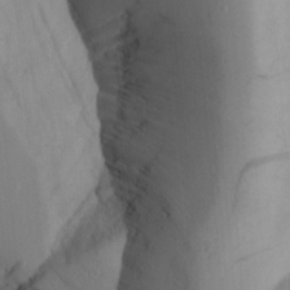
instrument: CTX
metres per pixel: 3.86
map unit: Aa
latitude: 25.8016
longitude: -131.7639
